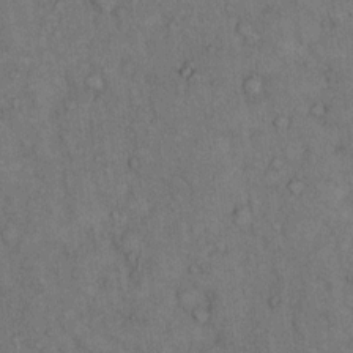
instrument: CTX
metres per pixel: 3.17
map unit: Hto
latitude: 10.6113
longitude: -59.4804
